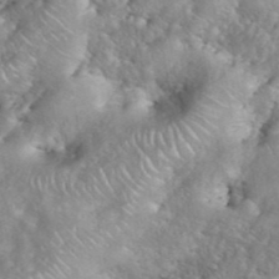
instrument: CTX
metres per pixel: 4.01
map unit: eHh
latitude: 40.0255
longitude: -57.4426
